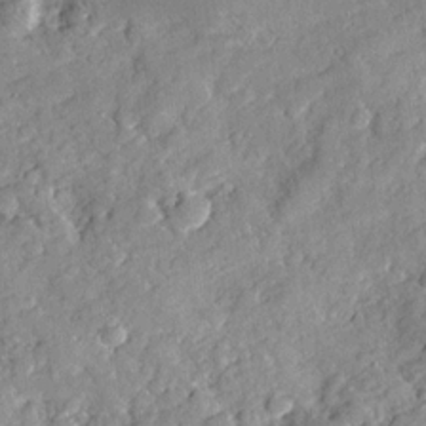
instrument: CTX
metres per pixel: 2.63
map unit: Ave
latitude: 18.4979
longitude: -129.4237
